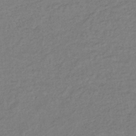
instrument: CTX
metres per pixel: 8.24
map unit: lHb
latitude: -37.5399
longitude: 69.0297
